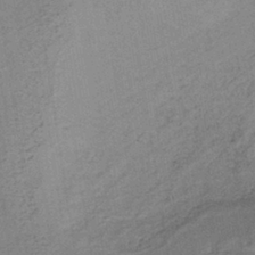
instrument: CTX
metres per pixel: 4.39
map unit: lHb
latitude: -38.1417
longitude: 71.5210
